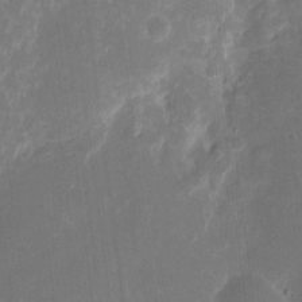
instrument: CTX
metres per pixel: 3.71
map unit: eHh
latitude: 8.7246
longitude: -71.2726
